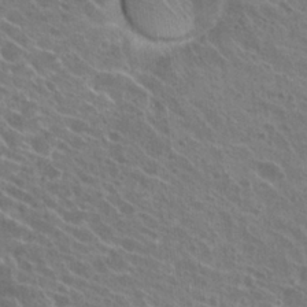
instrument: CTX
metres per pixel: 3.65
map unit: Hto
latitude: 22.7813
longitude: -38.8758
